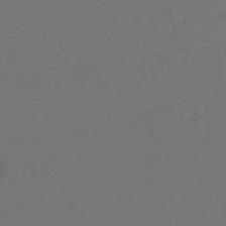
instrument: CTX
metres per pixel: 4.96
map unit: lHb
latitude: -43.2942
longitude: 62.5384
